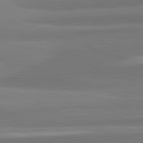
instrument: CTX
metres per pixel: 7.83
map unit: lApd
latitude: 82.4601
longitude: 152.7841
